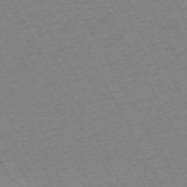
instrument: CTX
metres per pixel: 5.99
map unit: Hpe
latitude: -72.0472
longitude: 11.1809
